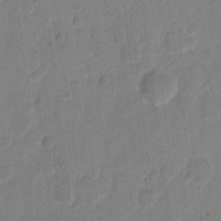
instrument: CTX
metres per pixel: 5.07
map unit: eHh
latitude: 10.0822
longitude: -65.8016
